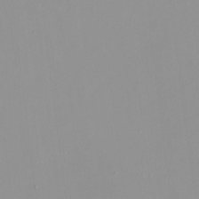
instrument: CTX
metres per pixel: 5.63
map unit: HNhu
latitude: -0.6330
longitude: -5.4993
